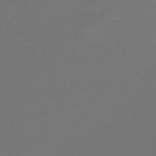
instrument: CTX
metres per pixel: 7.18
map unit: lHb
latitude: -47.2376
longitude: 64.5196
